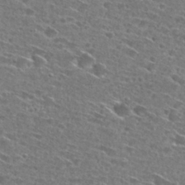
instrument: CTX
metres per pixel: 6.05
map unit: Hto
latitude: 27.7828
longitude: -46.4412
